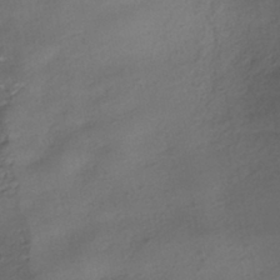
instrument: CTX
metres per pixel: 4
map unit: HNhu
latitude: -39.5021
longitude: 95.3698
